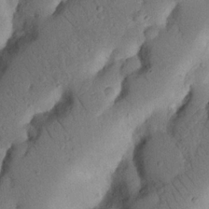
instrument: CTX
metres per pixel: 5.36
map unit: Nhu
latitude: 20.7624
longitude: -75.1592
